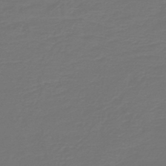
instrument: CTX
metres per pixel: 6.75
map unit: HNb
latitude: -47.1242
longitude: 53.7666
